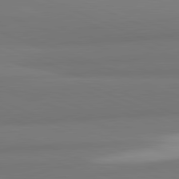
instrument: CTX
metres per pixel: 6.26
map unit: lApd
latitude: 82.1388
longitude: 177.9178
